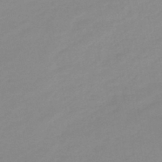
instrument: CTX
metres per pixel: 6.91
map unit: eHb
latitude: -45.1242
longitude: 85.6155
